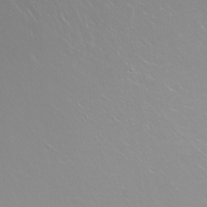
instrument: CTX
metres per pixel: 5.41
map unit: Nhu
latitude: -5.8233
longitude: -91.5371
